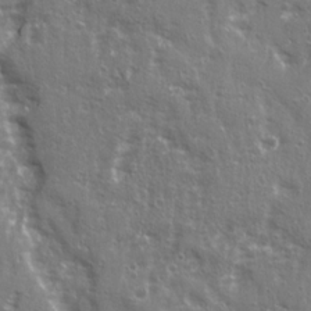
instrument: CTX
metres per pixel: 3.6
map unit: Ave
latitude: 22.5168
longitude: -133.1403
